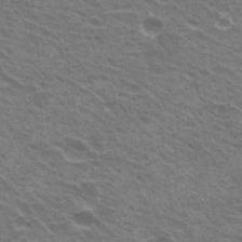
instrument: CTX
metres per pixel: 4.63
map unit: Hto
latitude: 22.4223
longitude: -31.2159
